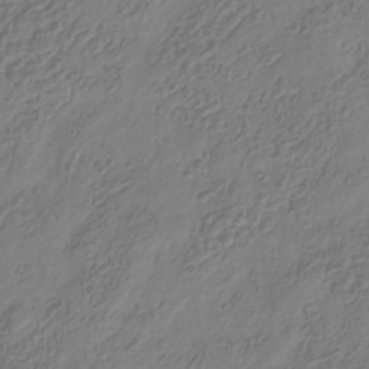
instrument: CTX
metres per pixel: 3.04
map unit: Hve
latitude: -34.8408
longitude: 88.8408
